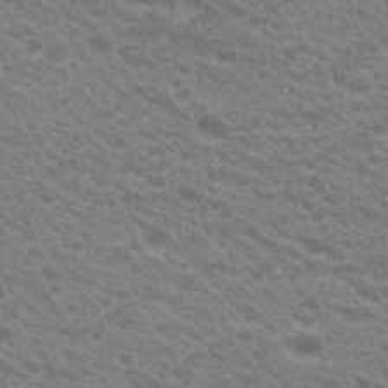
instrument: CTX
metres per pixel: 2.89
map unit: Hto
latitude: 23.0458
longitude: -35.7827
